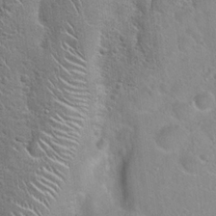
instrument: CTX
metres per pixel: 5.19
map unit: Hto
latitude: 21.9528
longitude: -50.9135
